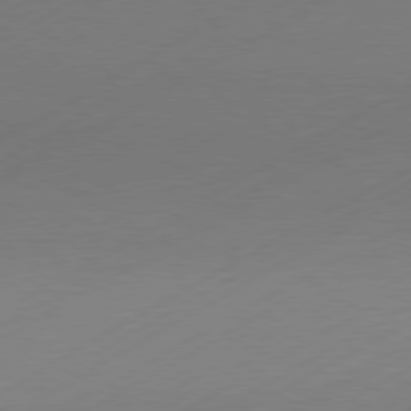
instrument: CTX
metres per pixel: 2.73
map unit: Hpe
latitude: -81.0298
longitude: 14.1795
